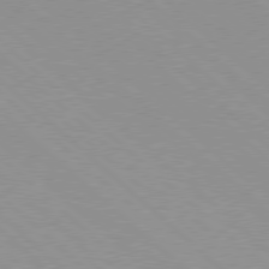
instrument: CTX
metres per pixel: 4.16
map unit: Hpe
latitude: 77.9150
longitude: -153.7261
